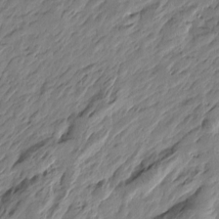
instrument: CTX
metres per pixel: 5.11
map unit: Htu
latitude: -3.3320
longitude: -178.6302
